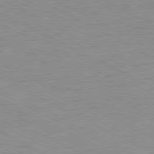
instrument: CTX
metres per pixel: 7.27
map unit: Ap
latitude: -81.0676
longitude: -86.3845
